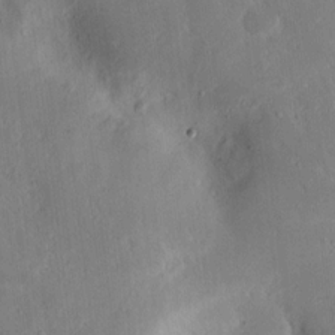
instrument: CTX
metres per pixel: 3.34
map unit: lAvf
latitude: 9.3104
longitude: 168.1039
